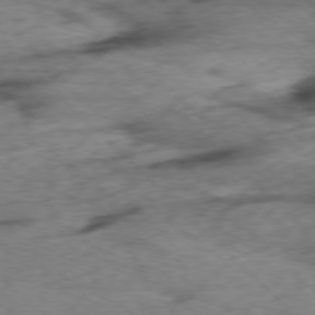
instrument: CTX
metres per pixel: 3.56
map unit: Ap
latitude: -77.5966
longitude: -65.0269
